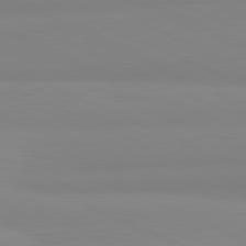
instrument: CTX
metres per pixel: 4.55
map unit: lApd
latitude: 81.7450
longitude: 178.3684
